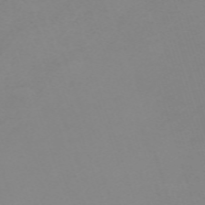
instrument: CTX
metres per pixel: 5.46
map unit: eHh
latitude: -63.0486
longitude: 49.0298
